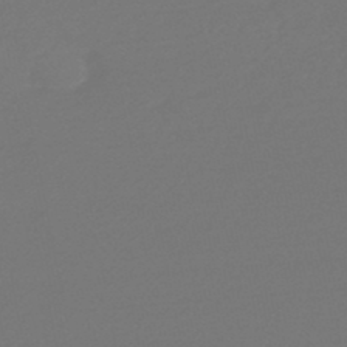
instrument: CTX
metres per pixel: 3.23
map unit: HNb
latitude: -47.3887
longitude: 57.4643
